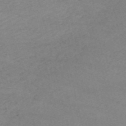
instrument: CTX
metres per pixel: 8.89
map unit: HNb
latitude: -54.0472
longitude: -35.9717
